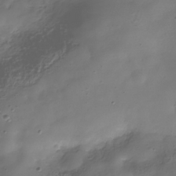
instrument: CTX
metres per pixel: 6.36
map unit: Hve
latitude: -31.5777
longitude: 94.6140
